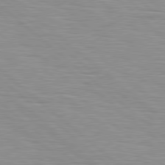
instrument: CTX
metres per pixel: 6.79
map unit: Hpe
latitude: 78.8758
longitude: -140.0633
